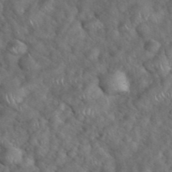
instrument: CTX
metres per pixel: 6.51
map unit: eHh
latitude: 39.4993
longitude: -57.3859
